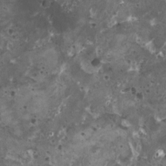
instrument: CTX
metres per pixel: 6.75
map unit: HNhu
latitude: 2.9513
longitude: 5.5399
